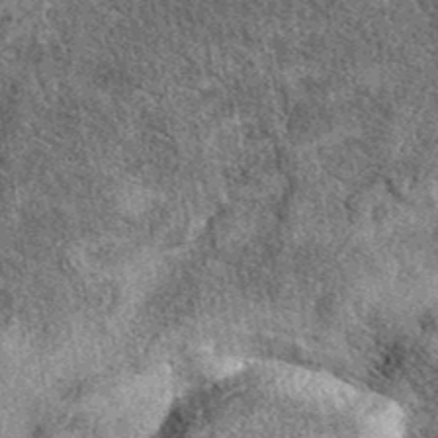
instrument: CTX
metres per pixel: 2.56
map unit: eAb
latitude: 39.6505
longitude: 110.3873
